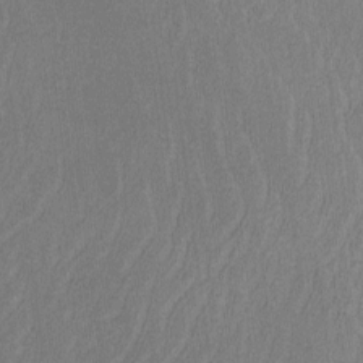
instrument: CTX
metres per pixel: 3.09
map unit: lHvf
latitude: -12.9920
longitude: -100.7624
